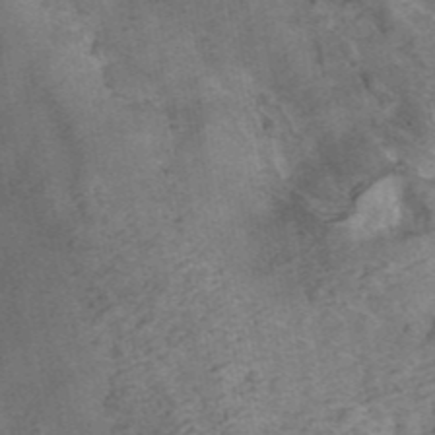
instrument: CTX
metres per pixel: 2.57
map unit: ANa
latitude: 43.1403
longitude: 16.4440
